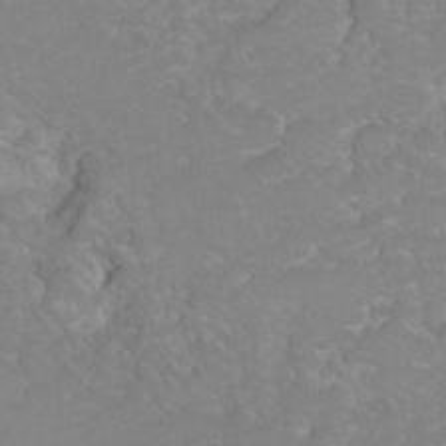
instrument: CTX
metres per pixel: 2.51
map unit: Hto
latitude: 6.6868
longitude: -30.6680
